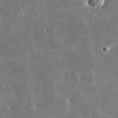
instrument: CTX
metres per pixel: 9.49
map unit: lHvf
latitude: 31.1592
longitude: -93.6127
